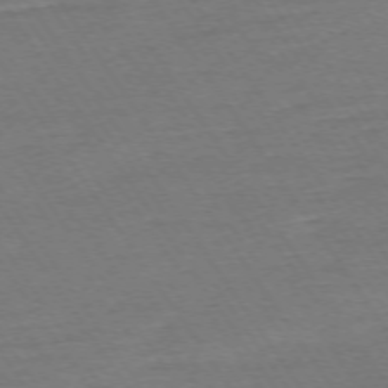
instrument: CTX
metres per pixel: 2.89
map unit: Ap
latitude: -74.2362
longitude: -84.2145
